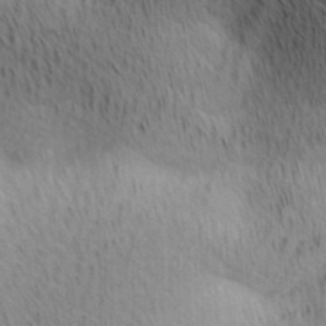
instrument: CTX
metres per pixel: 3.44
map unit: lAa
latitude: 10.9136
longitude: -107.9150
